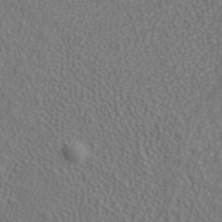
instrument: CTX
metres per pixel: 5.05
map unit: ANa
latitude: 38.5357
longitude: 23.0676
